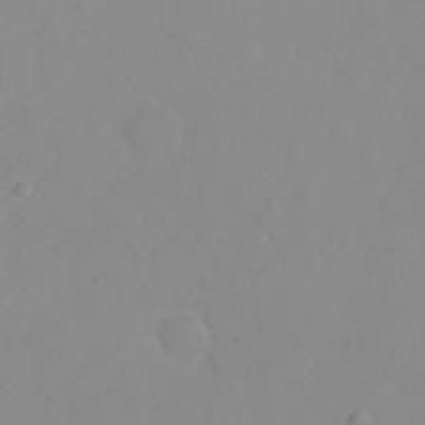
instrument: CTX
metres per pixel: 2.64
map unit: eHh
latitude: 21.2726
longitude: -64.6868
